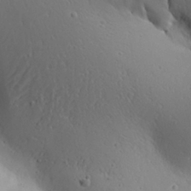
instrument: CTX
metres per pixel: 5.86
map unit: Aa
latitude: 25.8583
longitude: -142.2334
